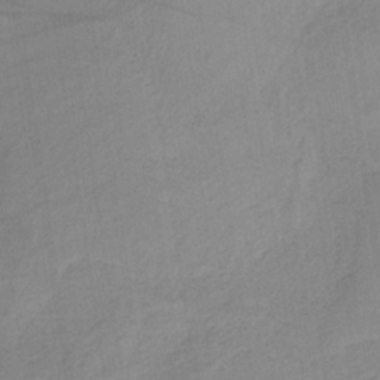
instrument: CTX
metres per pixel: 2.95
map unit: HNb
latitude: -33.6533
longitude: 64.3118
